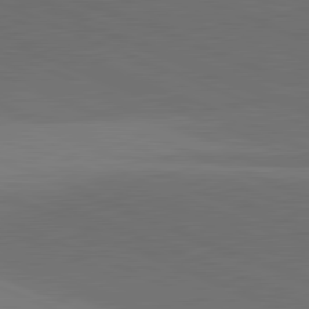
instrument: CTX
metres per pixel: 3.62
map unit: lApd
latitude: 81.7827
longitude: 137.6533
